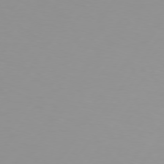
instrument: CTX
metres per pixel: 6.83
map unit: Hpe
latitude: 75.4238
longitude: -125.6693
